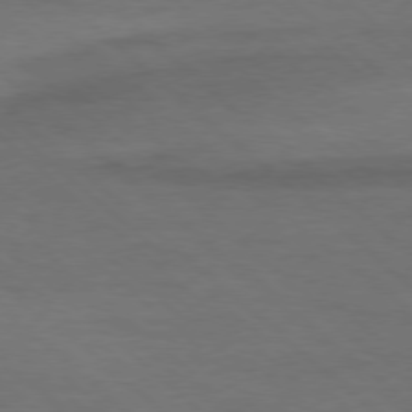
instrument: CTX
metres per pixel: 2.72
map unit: Ap
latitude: -78.6518
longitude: -86.2333
